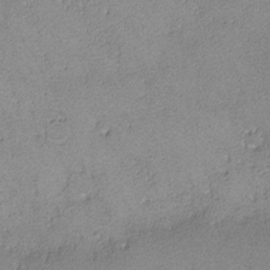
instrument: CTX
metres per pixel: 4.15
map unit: lHvf
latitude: -13.5777
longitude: -103.5182
